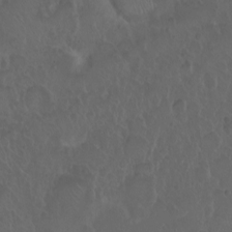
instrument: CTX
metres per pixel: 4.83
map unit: eHh
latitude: 0.6679
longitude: -54.3089
